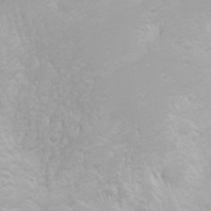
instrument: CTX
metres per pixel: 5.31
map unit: Nhu
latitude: -0.0661
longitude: -76.7246
